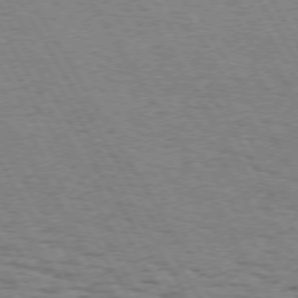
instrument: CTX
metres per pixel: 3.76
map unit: Hpe
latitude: 73.1970
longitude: -142.9703
